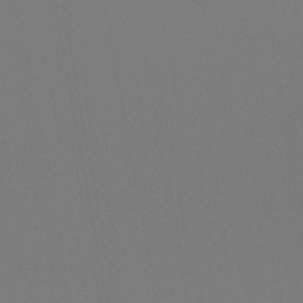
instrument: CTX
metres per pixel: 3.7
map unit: HNb
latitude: -47.2754
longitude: -42.9703
